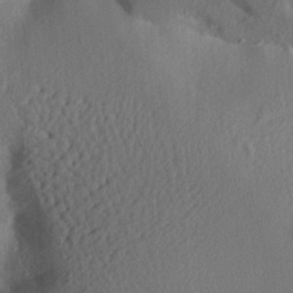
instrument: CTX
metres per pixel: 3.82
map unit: Aa
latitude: 24.0633
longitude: -150.4412
